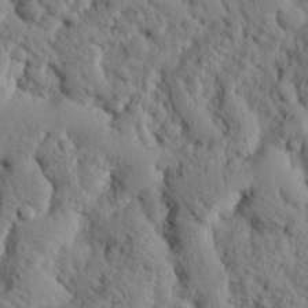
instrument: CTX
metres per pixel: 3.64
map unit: eHh
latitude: 25.2537
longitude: -77.6316
